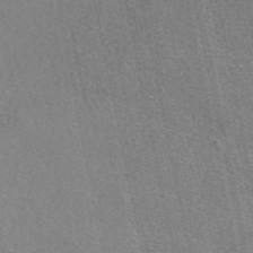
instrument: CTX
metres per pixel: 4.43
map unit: eAb
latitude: 48.2522
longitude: 111.7099
